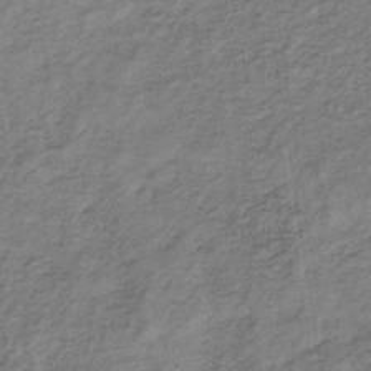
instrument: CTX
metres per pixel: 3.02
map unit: lHb
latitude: -33.4455
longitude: 65.7478
